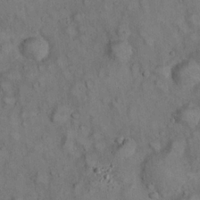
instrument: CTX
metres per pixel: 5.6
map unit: eHh
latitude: 22.6112
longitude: -60.9136
